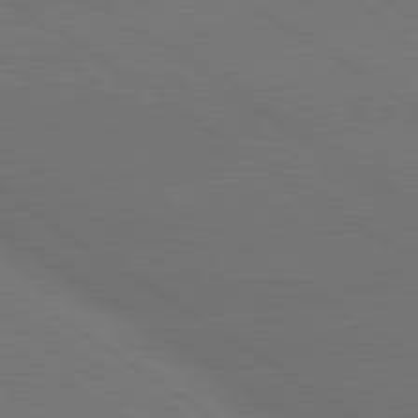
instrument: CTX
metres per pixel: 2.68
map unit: lApd
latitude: 79.9528
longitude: -151.2915
